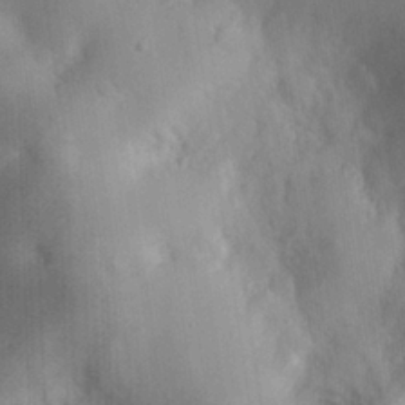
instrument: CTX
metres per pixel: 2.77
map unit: eHh
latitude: 26.1200
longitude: -65.4615
